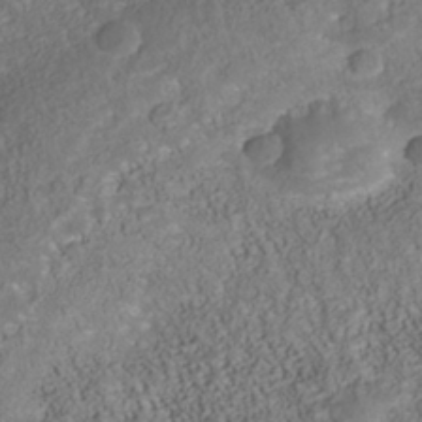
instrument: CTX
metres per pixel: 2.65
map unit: Nhu
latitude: -40.1417
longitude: -85.3293
